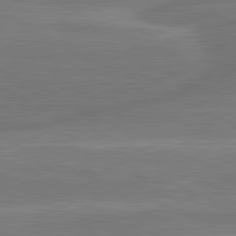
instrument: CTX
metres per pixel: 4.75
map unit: lApd
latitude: 81.4804
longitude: -134.8947
